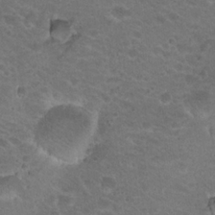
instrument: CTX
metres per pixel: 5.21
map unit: Hto
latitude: 19.7638
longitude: -32.9325
